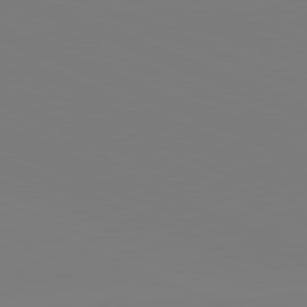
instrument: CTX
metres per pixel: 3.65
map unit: lApd
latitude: 81.9717
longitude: 147.5399
